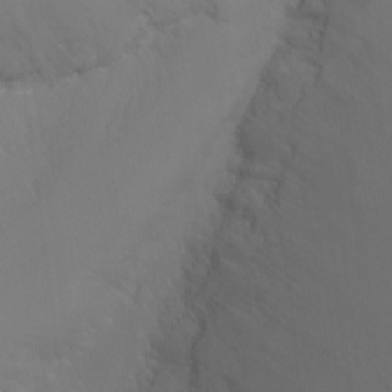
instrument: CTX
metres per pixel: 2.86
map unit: Ht
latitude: -9.1242
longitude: -45.7449
